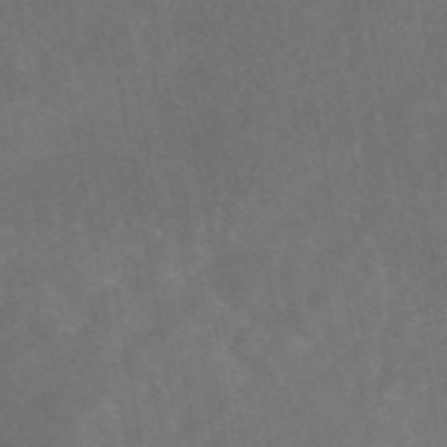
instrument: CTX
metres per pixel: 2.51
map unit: eAb
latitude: 46.2334
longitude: 126.3117
